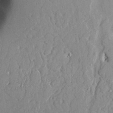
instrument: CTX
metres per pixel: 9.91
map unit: Aa
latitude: 23.6883
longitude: -128.0633
